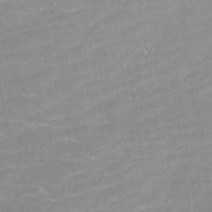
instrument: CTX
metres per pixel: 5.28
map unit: HNhu
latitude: -40.7841
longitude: 101.7099
